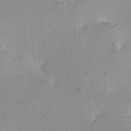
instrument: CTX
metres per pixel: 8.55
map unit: eHh
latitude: 11.0836
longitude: -68.1956
